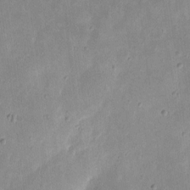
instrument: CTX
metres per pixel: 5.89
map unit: eHh
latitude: 8.2145
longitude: -72.3279
